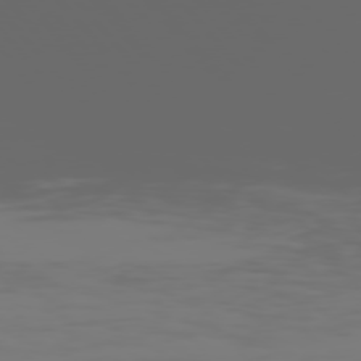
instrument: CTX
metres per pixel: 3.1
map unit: Hpe
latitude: 75.8205
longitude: -127.8017
